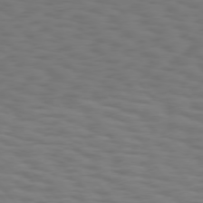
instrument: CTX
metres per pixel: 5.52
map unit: Hpe
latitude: 75.4426
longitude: -132.6113
